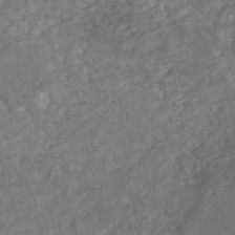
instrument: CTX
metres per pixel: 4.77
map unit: Nhe
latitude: -48.6708
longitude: -173.2159
